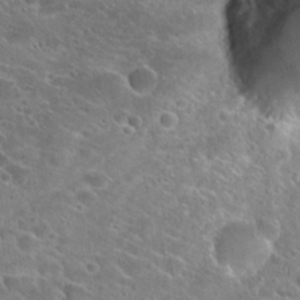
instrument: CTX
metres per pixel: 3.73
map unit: Hto
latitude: 26.2712
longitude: -46.2334
